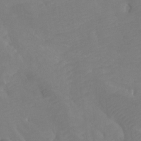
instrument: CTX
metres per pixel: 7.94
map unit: Htu
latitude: -7.5021
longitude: -48.0255
